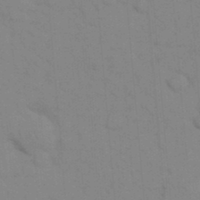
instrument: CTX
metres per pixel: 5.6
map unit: eHh
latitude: 18.4601
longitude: -64.1011
